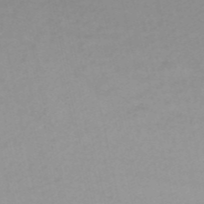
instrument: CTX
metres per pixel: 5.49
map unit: HNb
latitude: -54.0850
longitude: -33.9528
